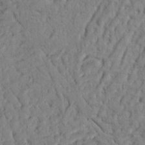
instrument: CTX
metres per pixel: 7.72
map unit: Nhu
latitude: 20.5168
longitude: -76.7246
